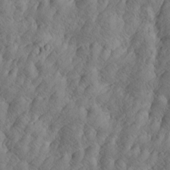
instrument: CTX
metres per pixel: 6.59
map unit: Htu
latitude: -4.8786
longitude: -176.8002
